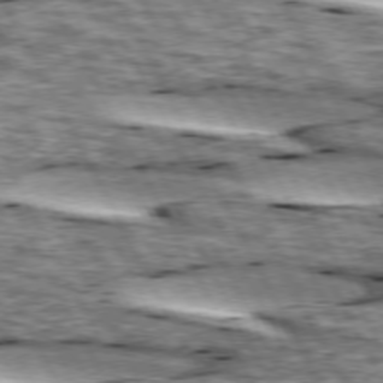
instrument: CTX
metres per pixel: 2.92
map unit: lApd
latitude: 74.0255
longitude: -55.1970
